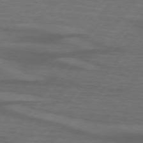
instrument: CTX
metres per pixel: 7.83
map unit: lApd
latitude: 74.4034
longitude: -78.4979
